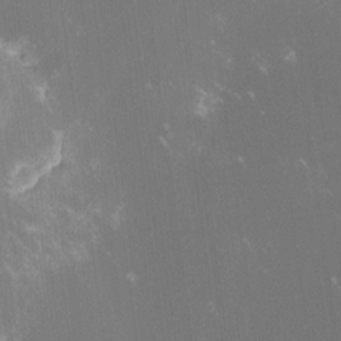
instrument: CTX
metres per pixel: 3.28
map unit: lHvf
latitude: -14.5574
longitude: -102.6868
